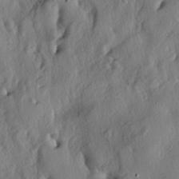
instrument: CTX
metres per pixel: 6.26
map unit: lAa
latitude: -5.3509
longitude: -124.6113
